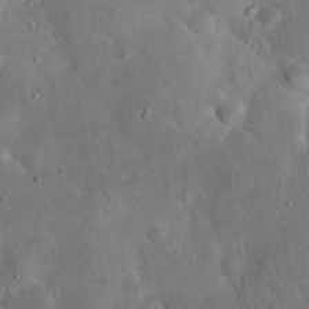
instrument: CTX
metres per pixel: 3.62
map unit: eHh
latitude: 24.1388
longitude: -66.9513
